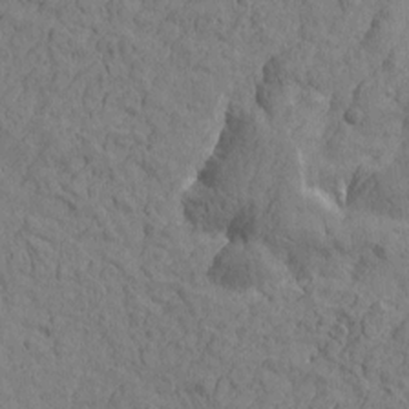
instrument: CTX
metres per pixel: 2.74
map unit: Htu
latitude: -1.5211
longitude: -175.4426
